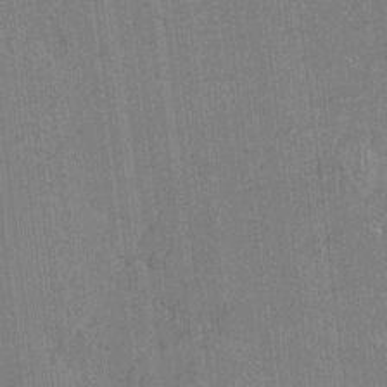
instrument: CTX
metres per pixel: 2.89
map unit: Htu
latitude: -7.5021
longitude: 176.4818
